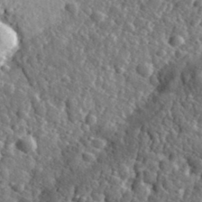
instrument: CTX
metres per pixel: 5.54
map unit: eHh
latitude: 35.0080
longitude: -80.1011
